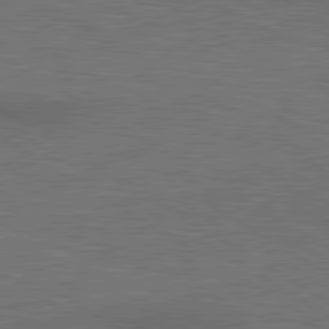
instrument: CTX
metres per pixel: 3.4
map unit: lApd
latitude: 80.4223
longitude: 118.4251
